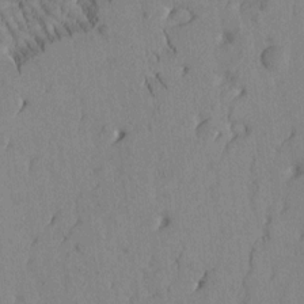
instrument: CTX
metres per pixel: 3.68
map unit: Htu
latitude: -2.4817
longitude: 172.8219
